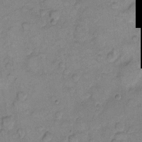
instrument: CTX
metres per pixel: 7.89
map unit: eHh
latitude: 11.0270
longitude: -64.2522
